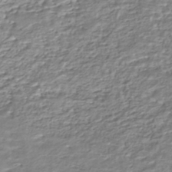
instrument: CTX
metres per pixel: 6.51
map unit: HNhu
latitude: -44.1984
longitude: 101.1998
